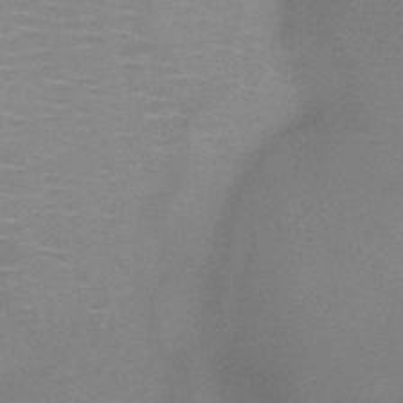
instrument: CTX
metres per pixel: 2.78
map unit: HNb
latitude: -46.9164
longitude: -46.2523
